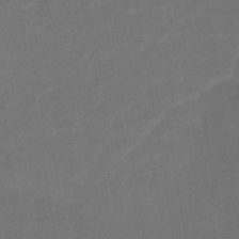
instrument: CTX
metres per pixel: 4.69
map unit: lHb
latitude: -39.2565
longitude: 69.3131
